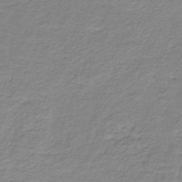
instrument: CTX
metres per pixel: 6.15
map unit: HNb
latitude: -37.0864
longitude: 50.7652
